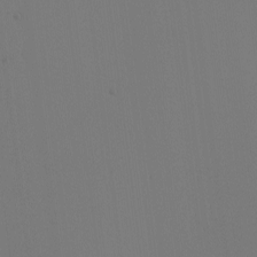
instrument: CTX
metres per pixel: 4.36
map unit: Nhu
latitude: -7.6344
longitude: -95.6127
